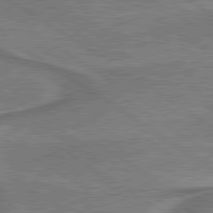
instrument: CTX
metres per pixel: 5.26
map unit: lApd
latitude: 79.7261
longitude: 172.8408
